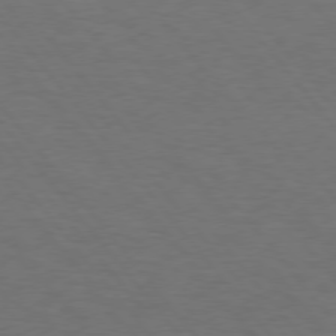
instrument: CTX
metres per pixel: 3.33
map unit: Hpe
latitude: 75.1025
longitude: -131.8395
